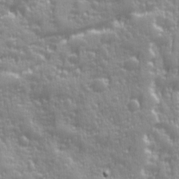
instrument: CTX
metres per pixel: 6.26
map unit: Ave
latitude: 12.7058
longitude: -103.8961
